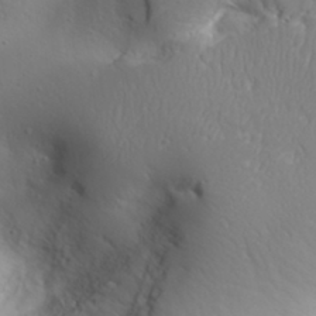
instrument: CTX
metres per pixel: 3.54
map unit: Aa
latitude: 31.4238
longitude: -143.1781
